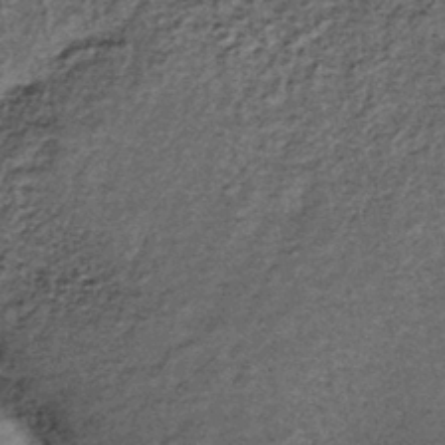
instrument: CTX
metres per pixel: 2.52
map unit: lHb
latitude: -38.8786
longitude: 66.3685
